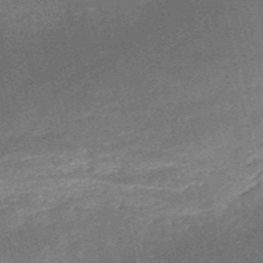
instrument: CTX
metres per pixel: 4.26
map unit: HNb
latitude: -52.4440
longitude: -40.5734
